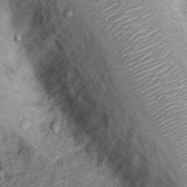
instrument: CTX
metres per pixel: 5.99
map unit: Hto
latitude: 14.1767
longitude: -30.1389
